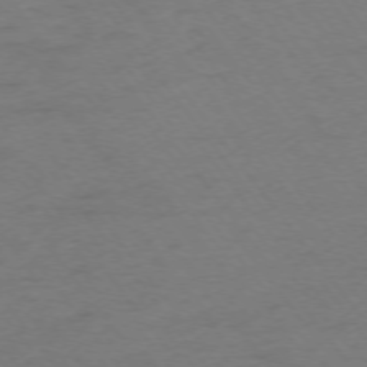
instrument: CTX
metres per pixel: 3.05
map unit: Ap
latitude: -74.6519
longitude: -72.9514
